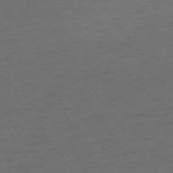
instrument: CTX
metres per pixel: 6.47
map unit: Ap
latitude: -74.4818
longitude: -75.2159
